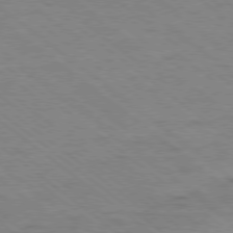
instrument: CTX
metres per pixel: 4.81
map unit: Ap
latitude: -79.2187
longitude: -100.6491
